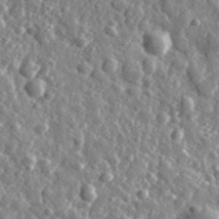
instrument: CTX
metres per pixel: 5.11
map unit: eHh
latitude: 34.5356
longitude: -80.1200
